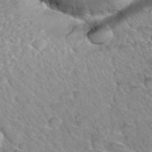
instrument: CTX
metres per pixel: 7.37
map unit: Hto
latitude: 34.7435
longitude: -46.4979
